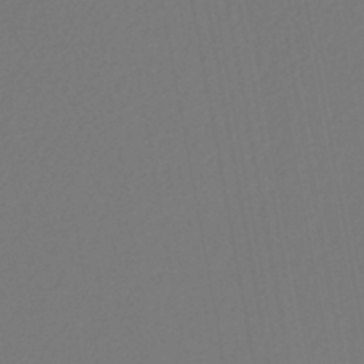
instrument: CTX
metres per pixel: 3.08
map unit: lHb
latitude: -46.2361
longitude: 74.8786
